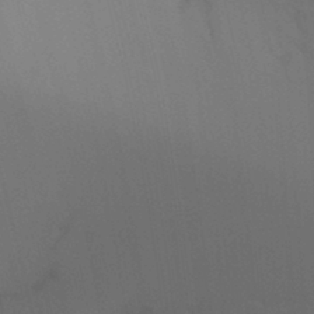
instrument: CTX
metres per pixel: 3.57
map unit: Ht
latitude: -8.9542
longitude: -31.2915
